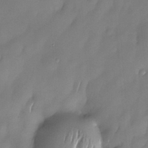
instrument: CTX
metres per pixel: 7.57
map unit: eHh
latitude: -22.8597
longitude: 15.9178
